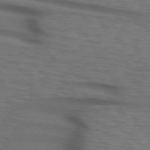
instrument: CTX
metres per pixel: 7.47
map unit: lApd
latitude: 73.1593
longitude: -73.3104
